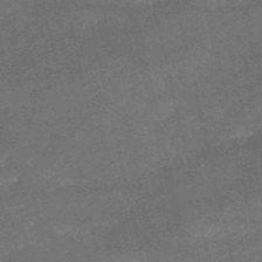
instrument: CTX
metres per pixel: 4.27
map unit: HNb
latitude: -52.4062
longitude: -40.3845
